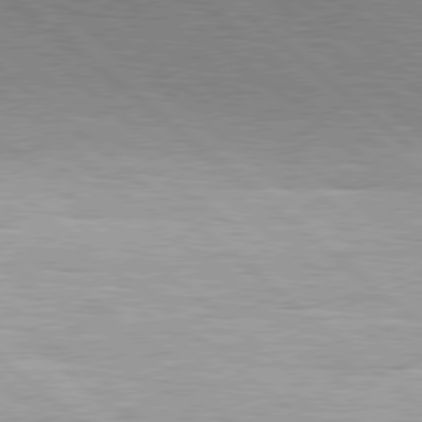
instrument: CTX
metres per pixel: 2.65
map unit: Hpe
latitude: 78.5924
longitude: -140.2144
